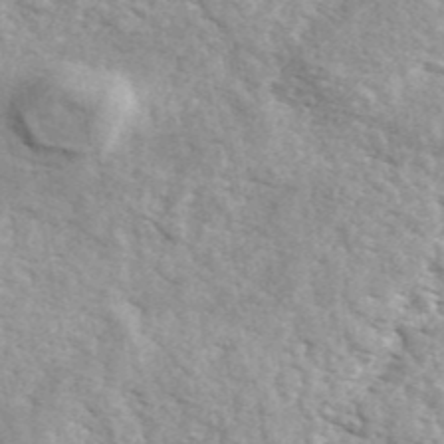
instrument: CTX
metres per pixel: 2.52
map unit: ANa
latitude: 44.0255
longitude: 46.9919
